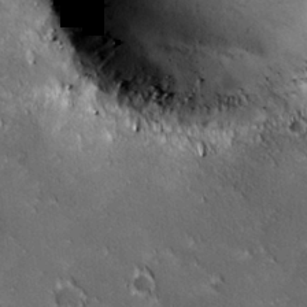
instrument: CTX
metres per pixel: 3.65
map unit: lHvf
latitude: 27.3293
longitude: 141.0108
